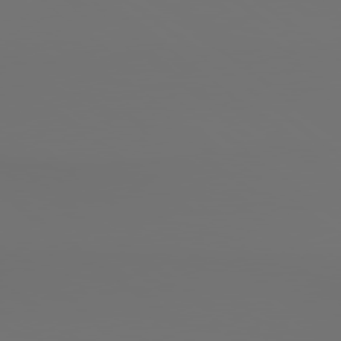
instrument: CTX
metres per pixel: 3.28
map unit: lApd
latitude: 79.3671
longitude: 177.6533
